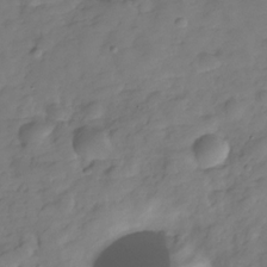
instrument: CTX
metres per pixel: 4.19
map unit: Hve
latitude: -29.5399
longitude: 92.0472
